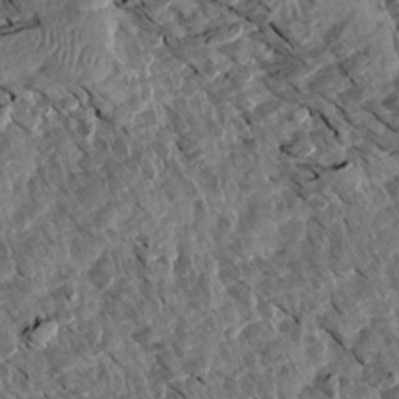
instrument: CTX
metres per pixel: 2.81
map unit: Aa
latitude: 14.1011
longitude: -140.8946
